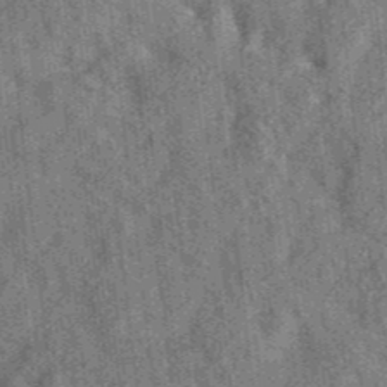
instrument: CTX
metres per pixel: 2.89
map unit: eAb
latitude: 35.9906
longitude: 107.4833
